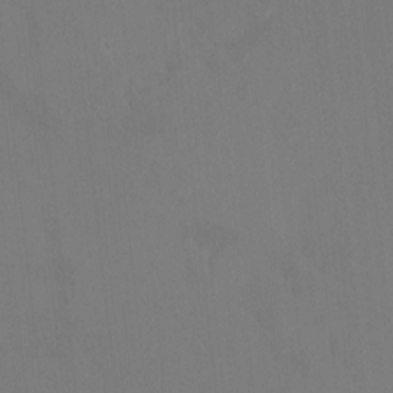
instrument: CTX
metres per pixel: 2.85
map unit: HNhu
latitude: 7.0836
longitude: 4.0283
